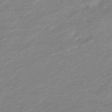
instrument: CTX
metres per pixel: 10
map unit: lHb
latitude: -48.1606
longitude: 81.6344
